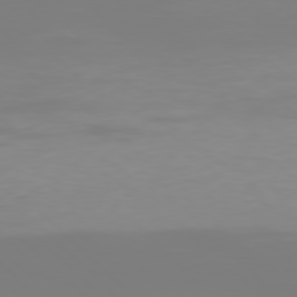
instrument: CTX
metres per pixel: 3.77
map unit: Hpe
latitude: 77.5938
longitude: -136.7624
